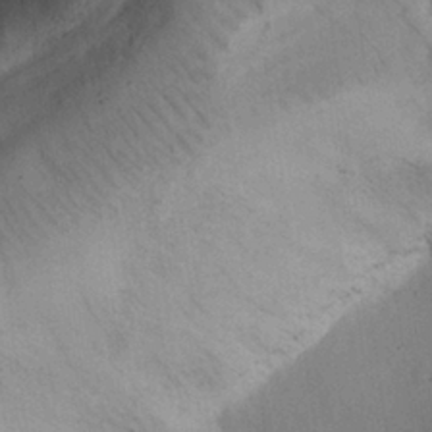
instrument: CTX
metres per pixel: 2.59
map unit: Nhu
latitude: 26.9325
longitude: -71.6883
